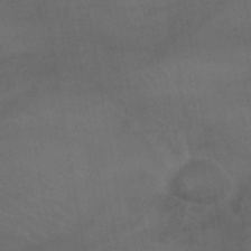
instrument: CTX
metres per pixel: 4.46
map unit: lHb
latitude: -42.9919
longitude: 70.3684
